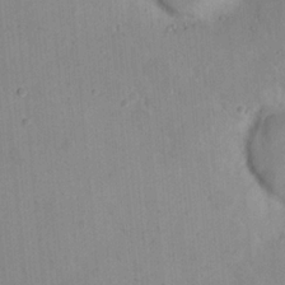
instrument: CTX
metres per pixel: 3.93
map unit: eHh
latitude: 21.4616
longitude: -63.1215
